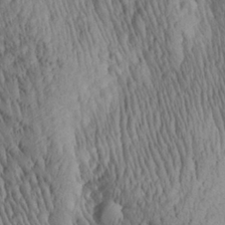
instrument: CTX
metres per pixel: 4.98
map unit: Aa
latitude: 27.9717
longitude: -140.7813
